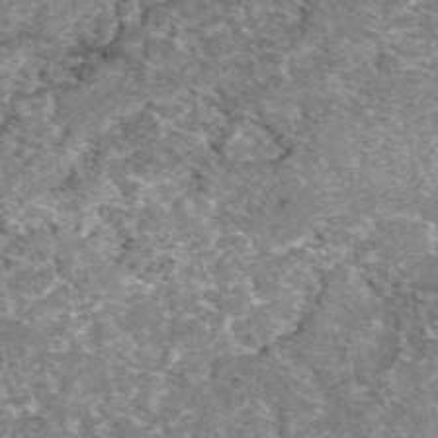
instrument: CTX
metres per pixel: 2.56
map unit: eAb
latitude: 49.5560
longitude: 109.7100
